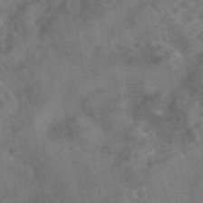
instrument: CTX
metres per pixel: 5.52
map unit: eAb
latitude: 46.6491
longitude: 127.4076
